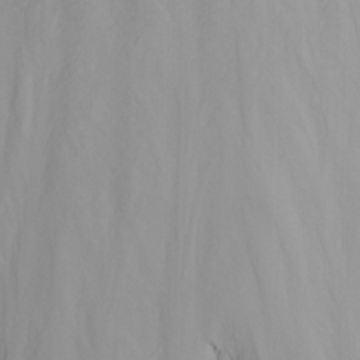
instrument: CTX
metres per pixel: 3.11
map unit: Nhu
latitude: -5.3131
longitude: -80.1578
